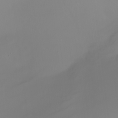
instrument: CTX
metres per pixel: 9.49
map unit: Aa
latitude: -6.7274
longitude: -85.8395
